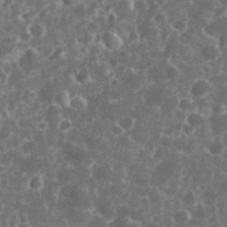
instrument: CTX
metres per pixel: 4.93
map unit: eHh
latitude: 32.9136
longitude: -62.4034
